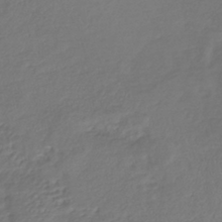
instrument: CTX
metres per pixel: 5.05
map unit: lHb
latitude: -39.8989
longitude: 70.5007
